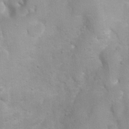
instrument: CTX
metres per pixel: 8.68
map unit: Ht
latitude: 3.6694
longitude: -26.5357
